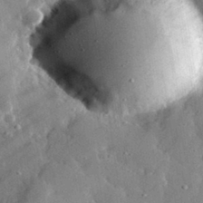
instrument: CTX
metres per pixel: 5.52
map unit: lHvf
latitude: 32.4034
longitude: -84.4790
